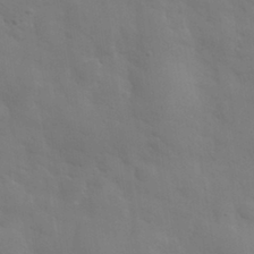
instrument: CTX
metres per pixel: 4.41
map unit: eHh
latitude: 31.6127
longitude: -70.1956
